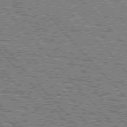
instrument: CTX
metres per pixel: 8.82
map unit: lApd
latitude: 76.3278
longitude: -75.7072
